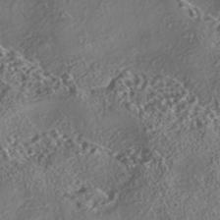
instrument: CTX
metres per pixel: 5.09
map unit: eHh
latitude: -42.6518
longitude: 121.4643
